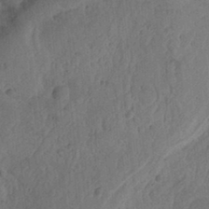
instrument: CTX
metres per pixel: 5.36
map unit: Ht
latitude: 11.8017
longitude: -74.4223
